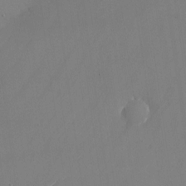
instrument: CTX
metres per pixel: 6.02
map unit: Nhu
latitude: -23.2187
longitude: -70.7624
